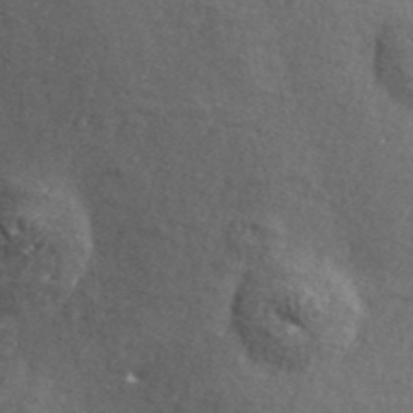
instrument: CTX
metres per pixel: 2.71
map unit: ANa
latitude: 42.4979
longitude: -87.2537
